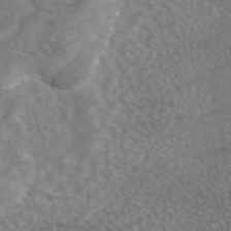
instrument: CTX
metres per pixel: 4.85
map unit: eAb
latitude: 45.0836
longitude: 109.1998
